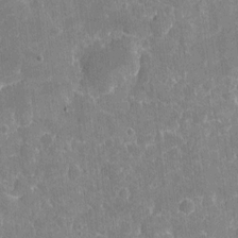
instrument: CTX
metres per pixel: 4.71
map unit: eHh
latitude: 5.3293
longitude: -67.6505
